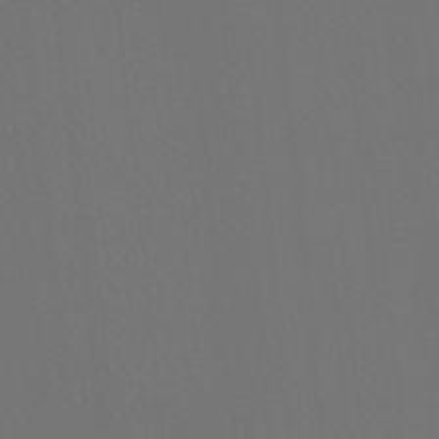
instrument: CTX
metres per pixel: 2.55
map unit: Htu
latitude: -13.5588
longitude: -47.9906
